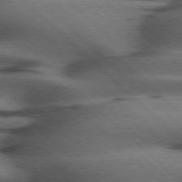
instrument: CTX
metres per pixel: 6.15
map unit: Hpe
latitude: 77.3481
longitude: -155.6883
